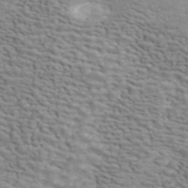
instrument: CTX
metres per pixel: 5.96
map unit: ANa
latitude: 45.0459
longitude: 37.9178
